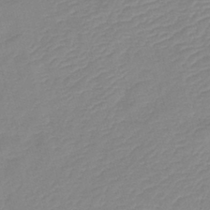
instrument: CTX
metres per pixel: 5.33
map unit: lHb
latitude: -40.4062
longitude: 76.0850
